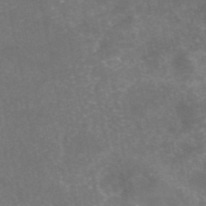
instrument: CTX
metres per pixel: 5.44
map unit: eAb
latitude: 46.4790
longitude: 124.6896
